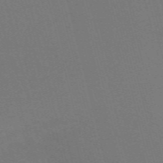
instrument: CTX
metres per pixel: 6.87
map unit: Nve
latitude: -59.6721
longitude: 63.3320
